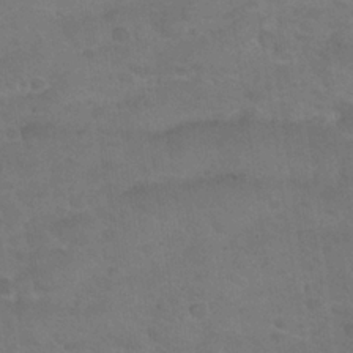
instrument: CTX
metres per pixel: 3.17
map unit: Nhu
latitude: 24.7624
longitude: -51.5182
